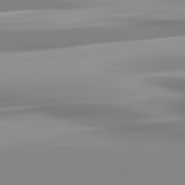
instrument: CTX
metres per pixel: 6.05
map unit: lApd
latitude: 82.9135
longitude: -131.9340
